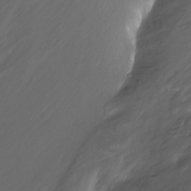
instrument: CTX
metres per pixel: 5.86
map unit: Nhu
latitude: -13.0675
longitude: -63.5371
